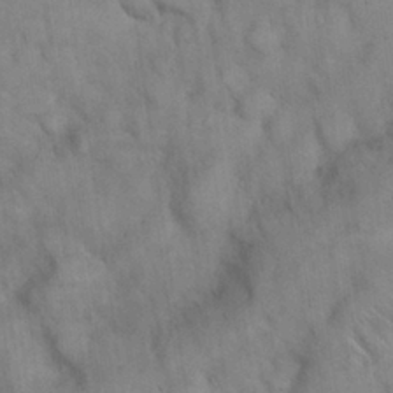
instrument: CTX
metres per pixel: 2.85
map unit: Nhu
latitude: 26.7624
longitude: -69.2348
